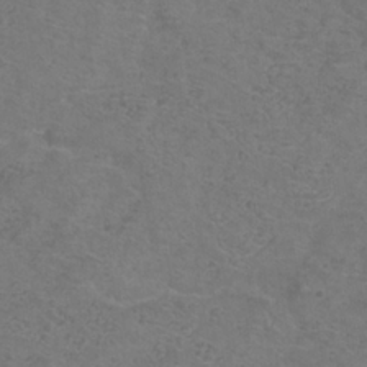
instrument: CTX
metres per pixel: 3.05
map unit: Hve
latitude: -34.1228
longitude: 91.1998
